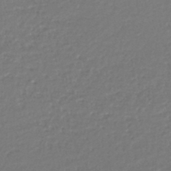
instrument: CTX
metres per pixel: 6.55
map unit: lHb
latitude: -44.5007
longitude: 67.6533
